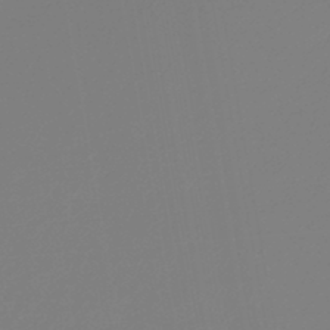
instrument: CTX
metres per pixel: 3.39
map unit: lHb
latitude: -45.3888
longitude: 60.1039
